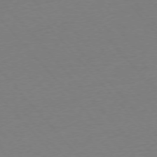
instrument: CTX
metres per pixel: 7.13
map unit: Ap
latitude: -76.1795
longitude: -93.2159
